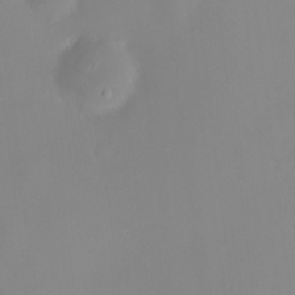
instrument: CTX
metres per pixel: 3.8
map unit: HNhu
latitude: 9.3293
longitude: 10.6519
